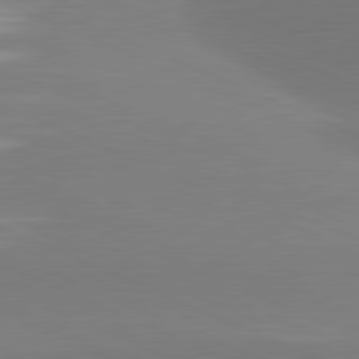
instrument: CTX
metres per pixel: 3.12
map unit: lApd
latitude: 81.6316
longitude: -155.8394
